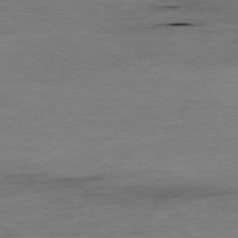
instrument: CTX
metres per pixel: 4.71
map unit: Ap
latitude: -80.3684
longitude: -81.7639
